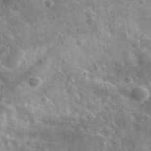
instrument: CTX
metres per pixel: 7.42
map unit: lHvf
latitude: 35.9717
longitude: -90.1578
